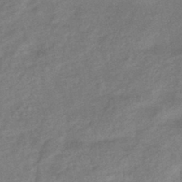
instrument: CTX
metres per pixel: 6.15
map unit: eHb
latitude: -41.6344
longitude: 83.4832
